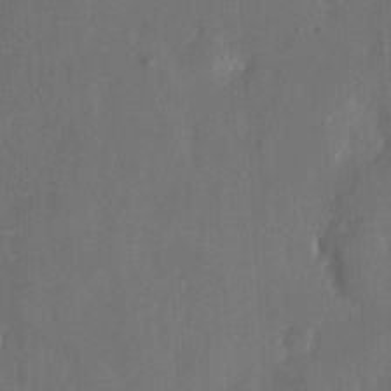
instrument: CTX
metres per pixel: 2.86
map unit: eHh
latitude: 6.2900
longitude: -69.0837
